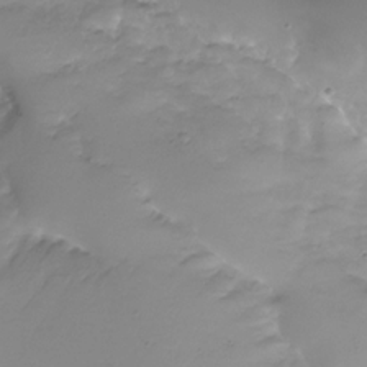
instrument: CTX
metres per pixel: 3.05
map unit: Nhu
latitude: -28.1795
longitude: -59.4238
